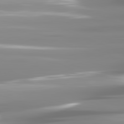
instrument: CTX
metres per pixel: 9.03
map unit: lApd
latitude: 81.6694
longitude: -138.8380
